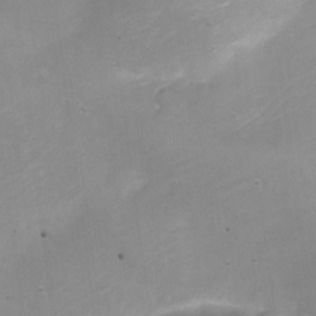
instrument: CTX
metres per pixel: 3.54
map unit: Nhe
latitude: -20.1039
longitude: 144.3306
